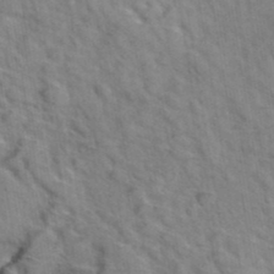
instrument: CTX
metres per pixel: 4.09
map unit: Hto
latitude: 38.7057
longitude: -44.9702
